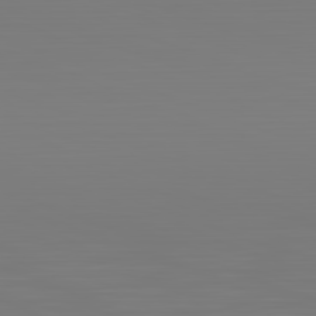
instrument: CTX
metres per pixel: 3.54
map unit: Hpe
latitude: -82.3495
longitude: 8.3495
